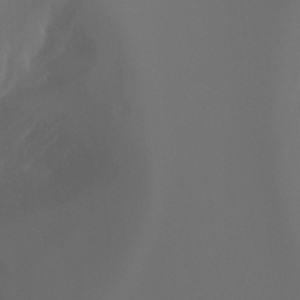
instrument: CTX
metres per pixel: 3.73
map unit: Ht
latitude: -4.0472
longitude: -61.7071
